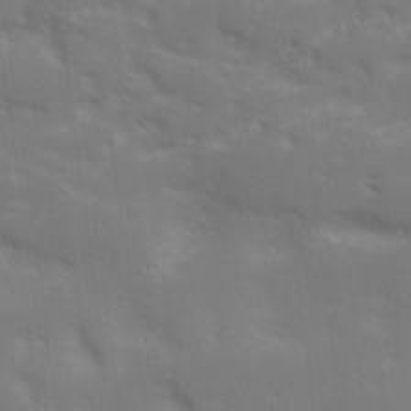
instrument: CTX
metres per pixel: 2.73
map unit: lHvf
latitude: 24.6868
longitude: 140.8408
